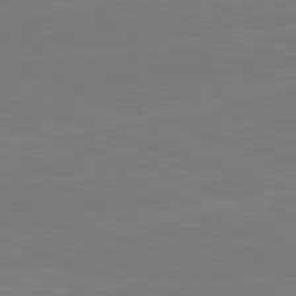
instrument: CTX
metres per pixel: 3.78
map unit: lApd
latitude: 82.3089
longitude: -159.7072
